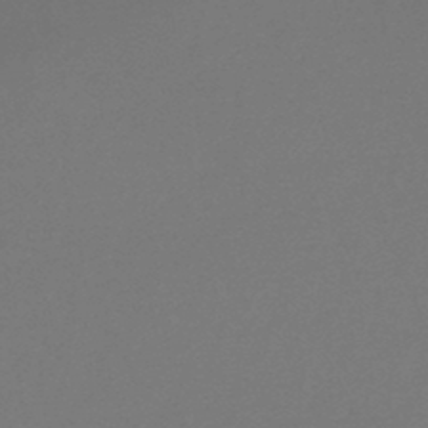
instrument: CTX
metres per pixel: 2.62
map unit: lHb
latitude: -45.6155
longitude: 68.7652
